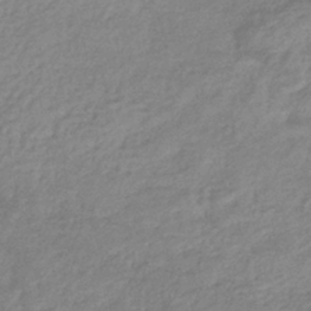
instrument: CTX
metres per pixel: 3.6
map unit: eHb
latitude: -37.9367
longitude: 81.1242
